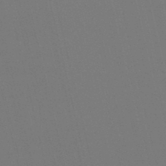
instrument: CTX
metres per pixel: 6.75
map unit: lHb
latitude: -47.3131
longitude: 61.0298
